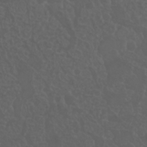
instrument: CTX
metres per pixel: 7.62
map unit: Nhu
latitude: 23.2348
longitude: -64.7246
